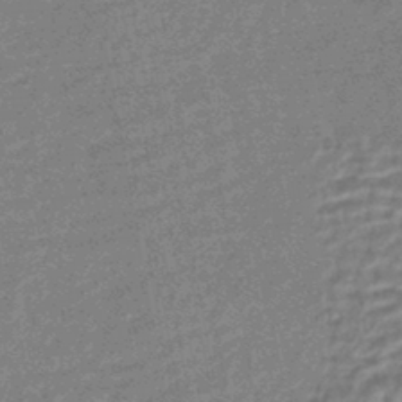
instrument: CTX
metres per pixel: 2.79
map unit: HNhu
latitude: -44.3873
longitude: 99.5399
